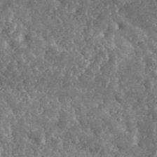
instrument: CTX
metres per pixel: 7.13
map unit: lHvf
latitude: 35.7449
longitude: -87.4993
